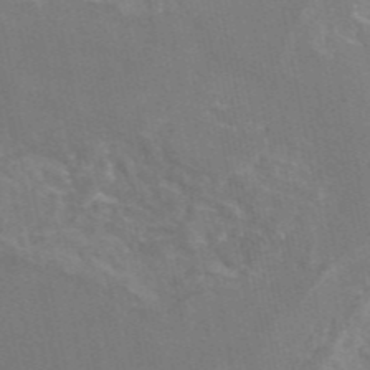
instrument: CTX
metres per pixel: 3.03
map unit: eAb
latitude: 46.5168
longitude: 116.2739
